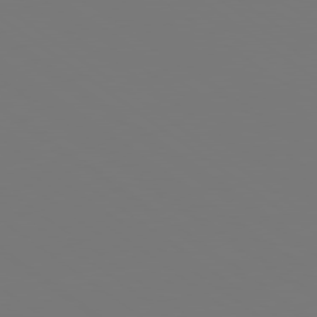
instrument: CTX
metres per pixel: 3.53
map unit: lApd
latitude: 79.0270
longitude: -175.6127
